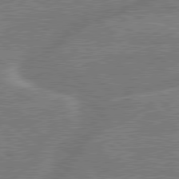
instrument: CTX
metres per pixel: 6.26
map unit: lApd
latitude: 79.6127
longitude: -145.0647
